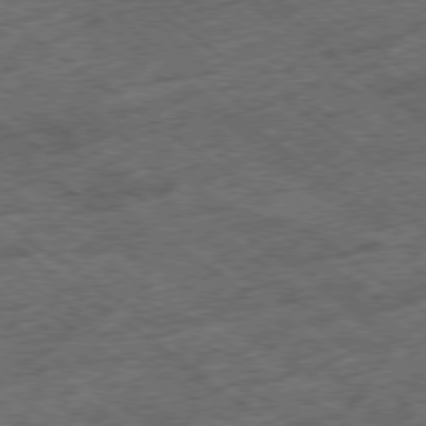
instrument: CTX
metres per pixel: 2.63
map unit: Ap
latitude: -78.9541
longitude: -52.3279
